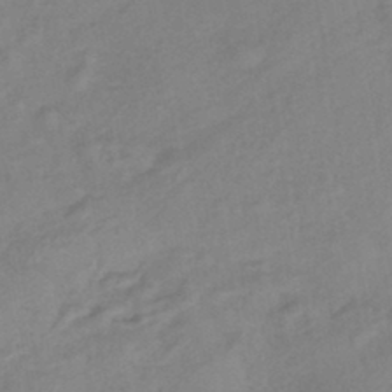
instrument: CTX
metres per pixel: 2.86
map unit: eHb
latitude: -43.1053
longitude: 84.8974
